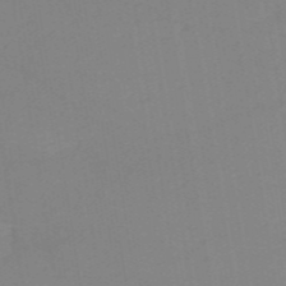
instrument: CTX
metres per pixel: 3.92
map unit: HNb
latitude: -54.2740
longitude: -48.6868
